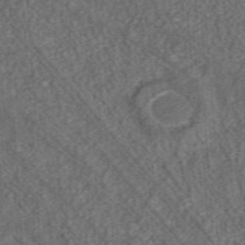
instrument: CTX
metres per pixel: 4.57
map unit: ANa
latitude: 36.5546
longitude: 15.2754
